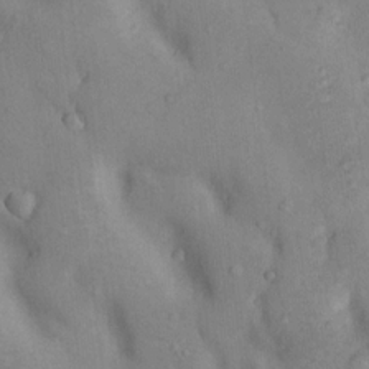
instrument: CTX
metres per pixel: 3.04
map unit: Nhu
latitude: 12.0822
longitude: -29.0269
